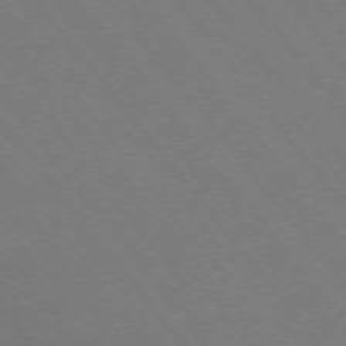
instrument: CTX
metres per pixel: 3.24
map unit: Ap
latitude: -75.6155
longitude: -74.7435
